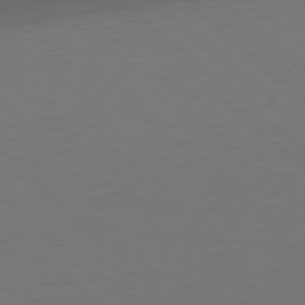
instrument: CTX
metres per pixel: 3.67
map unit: Hpe
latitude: 77.8205
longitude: -150.9135
